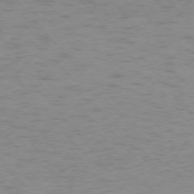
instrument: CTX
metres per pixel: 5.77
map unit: Ap
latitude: -75.7667
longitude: -66.4223
